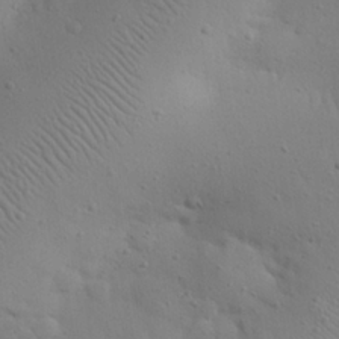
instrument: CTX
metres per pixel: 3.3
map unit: eHh
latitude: 25.1214
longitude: -70.9514
